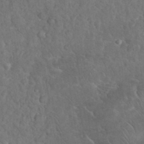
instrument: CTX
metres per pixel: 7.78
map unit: eHh
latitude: 34.6301
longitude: -65.1592
